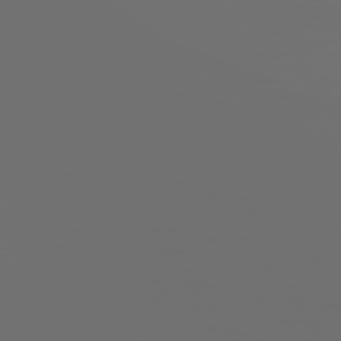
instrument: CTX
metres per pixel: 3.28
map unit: Hpe
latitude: 74.9703
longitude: -129.1403
